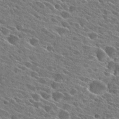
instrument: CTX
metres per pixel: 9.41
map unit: Hto
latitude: 27.2159
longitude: -42.9325
